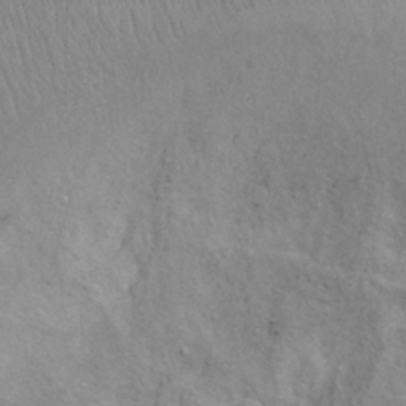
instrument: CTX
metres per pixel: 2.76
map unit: Ht
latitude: 0.2900
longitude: -33.0647
